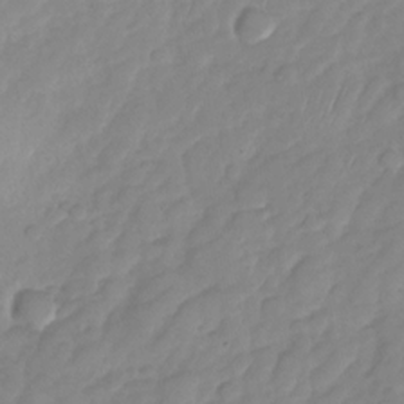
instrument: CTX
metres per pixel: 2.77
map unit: Nhu
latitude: -28.6330
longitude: -64.1578
